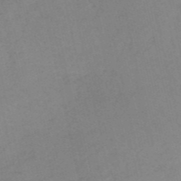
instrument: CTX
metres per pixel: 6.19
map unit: HNb
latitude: -54.2551
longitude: -42.2901
